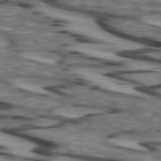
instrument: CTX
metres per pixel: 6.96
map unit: lApd
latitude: 72.9514
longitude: -57.0458
